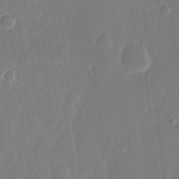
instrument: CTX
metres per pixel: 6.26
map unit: eHh
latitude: 13.8583
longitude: -71.0647
